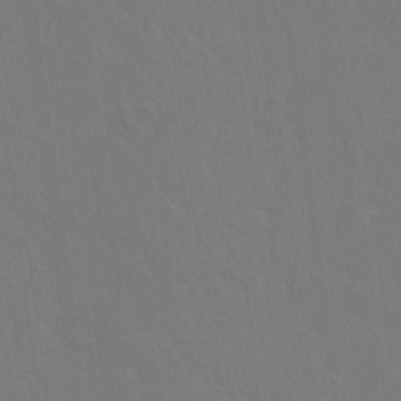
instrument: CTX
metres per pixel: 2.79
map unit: Hto
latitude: -2.9163
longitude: -34.6679
